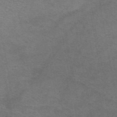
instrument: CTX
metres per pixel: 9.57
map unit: eAb
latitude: 46.0822
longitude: 102.4818
